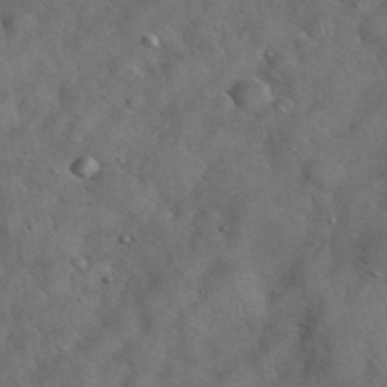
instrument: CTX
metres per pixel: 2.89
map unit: eHh
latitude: 39.6694
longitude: -57.2536
